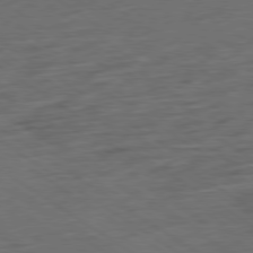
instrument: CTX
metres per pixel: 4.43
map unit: Ap
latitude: -79.9745
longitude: -53.4805
